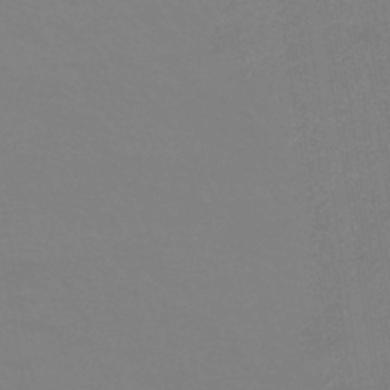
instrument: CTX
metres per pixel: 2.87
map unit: HNhu
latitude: -44.7274
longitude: 90.6141
